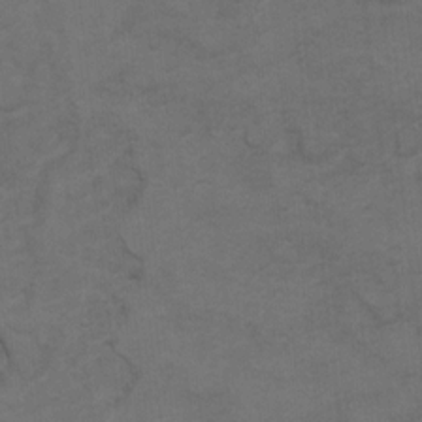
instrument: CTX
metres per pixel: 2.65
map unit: Hto
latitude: 8.2523
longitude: -35.4615
